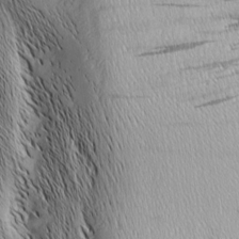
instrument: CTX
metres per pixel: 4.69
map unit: Nhu
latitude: -4.6896
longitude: -150.2144
